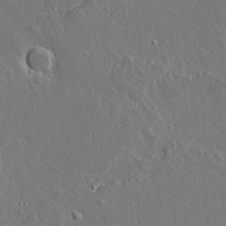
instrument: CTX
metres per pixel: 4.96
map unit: lAvf
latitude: 15.9528
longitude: -128.9702
